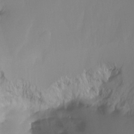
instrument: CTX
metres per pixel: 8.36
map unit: Ht
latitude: -12.7085
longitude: -49.7450
